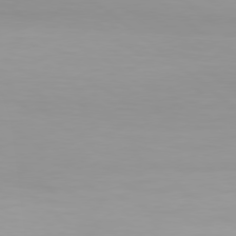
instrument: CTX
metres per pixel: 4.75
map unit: Hpe
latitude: 78.0255
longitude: -134.2711
